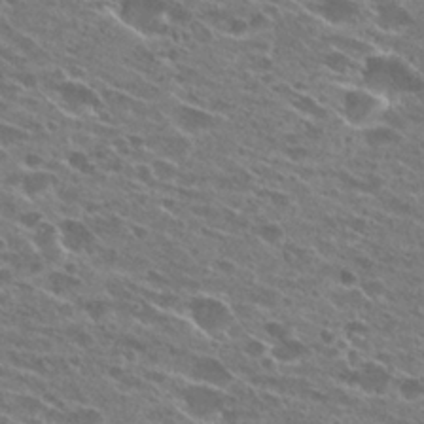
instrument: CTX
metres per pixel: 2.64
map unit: Hto
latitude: 24.6112
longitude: -41.9717
